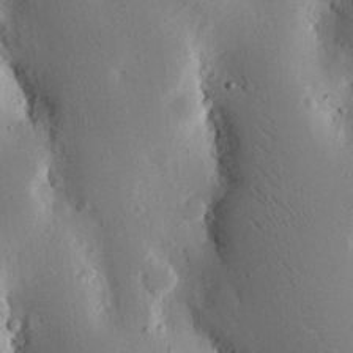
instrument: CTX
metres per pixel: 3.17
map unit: Nhu
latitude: 15.7450
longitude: -77.7071
